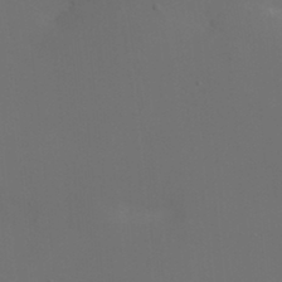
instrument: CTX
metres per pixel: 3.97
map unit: Nhu
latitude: -14.4251
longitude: -55.7827
